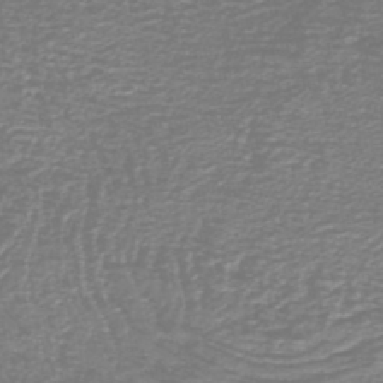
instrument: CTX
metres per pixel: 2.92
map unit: HNb
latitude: -46.6140
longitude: 52.1983
